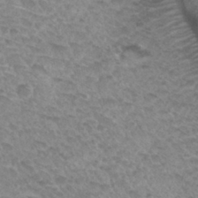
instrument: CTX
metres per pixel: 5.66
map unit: Hto
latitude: 31.7639
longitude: -48.0444
